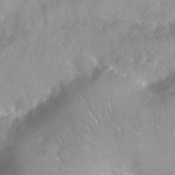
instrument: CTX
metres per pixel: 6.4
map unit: Nhu
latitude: 26.3467
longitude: -56.4789
